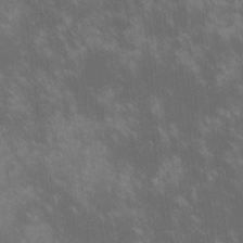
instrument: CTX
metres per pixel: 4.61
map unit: lHvf
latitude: -14.4062
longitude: -103.1403
